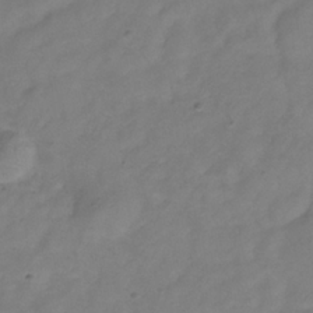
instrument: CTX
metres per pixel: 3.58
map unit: Hve
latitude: -34.2173
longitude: 90.8786
